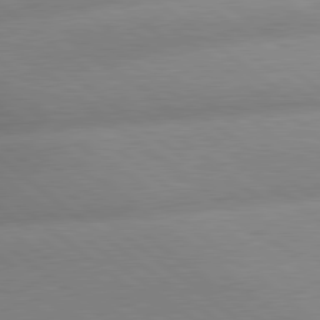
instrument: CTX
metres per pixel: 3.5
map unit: lApd
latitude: 80.0633
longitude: -160.6490
